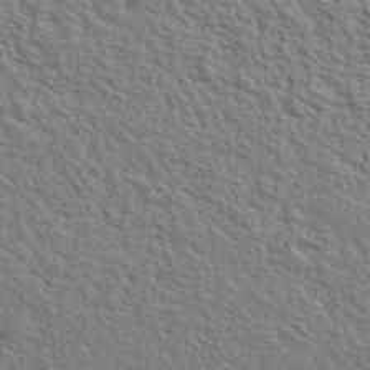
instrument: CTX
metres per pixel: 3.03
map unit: lHvf
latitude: 42.3845
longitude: -88.2523
